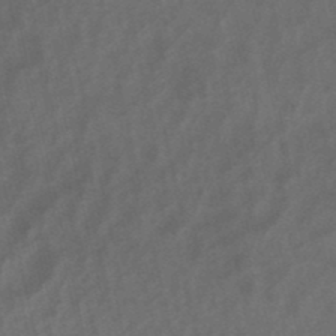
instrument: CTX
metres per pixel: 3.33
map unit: lHb
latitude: -48.1417
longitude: 70.6141
